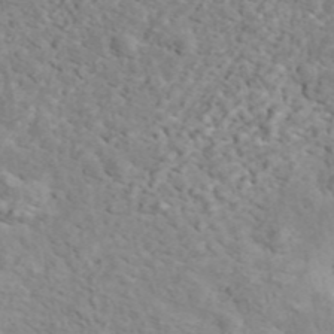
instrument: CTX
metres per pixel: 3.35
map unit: ANa
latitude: 44.9702
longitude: 23.3321
